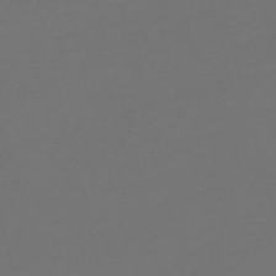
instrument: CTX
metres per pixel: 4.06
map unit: Nve
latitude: -58.8407
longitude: 56.5574
